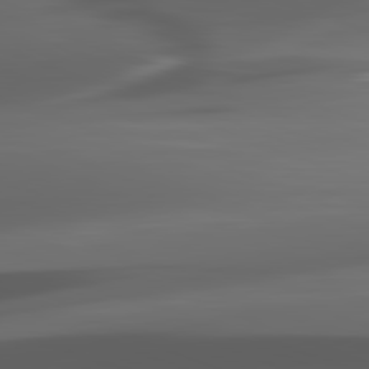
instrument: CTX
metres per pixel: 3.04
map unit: lApd
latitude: 82.1766
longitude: -148.0444
